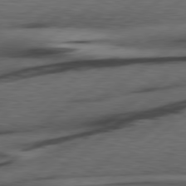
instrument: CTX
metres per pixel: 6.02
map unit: Hpe
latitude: 78.9892
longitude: -120.8002
